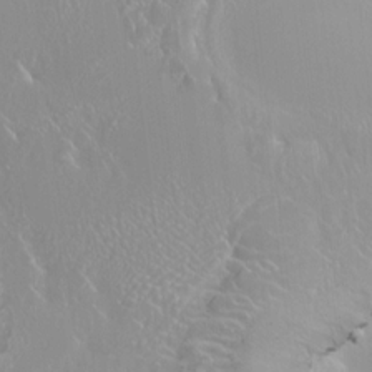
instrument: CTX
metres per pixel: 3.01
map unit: HNhu
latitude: 3.4615
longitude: 7.8422
